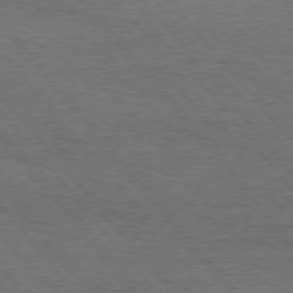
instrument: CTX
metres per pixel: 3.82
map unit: Hpe
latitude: 75.4804
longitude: -151.7449
